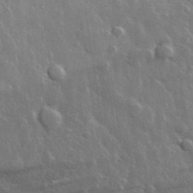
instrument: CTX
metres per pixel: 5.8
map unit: lHvf
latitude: 33.4426
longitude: -90.5735
